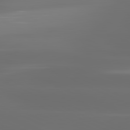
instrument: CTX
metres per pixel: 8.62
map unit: lApd
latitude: 81.2726
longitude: -137.7450
